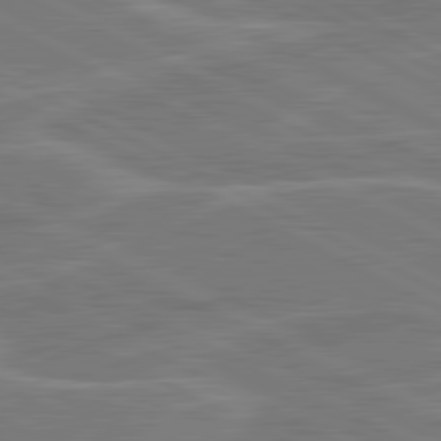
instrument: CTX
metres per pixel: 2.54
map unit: lApd
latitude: 81.0836
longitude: 121.4643
